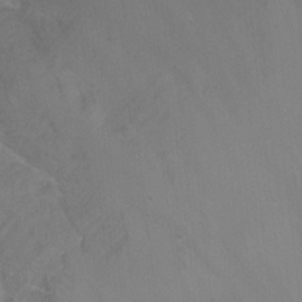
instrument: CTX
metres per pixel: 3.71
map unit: Nhu
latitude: -13.8045
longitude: -55.4237
